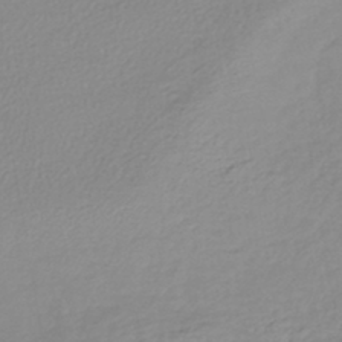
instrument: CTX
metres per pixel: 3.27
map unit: lHb
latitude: -41.8422
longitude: 69.0864
